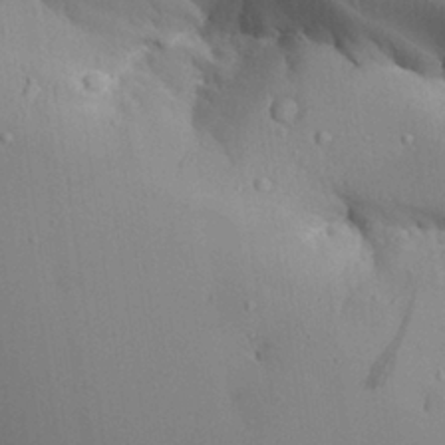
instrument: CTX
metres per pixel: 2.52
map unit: Aa
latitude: 26.8569
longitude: -129.1970
